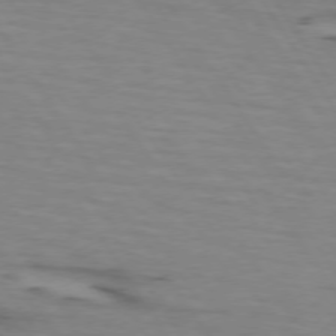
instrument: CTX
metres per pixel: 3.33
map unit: lApd
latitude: 73.4049
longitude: -71.2537
